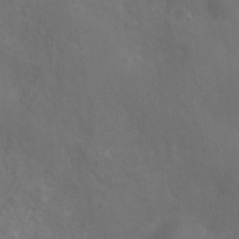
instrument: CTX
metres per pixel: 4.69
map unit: Nhu
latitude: 6.5924
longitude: -19.6882
